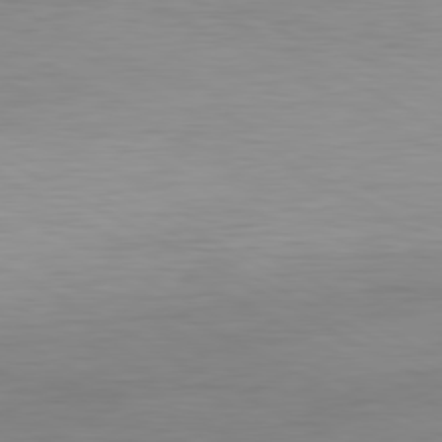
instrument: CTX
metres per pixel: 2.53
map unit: Hpe
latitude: -80.9542
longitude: 18.0661
